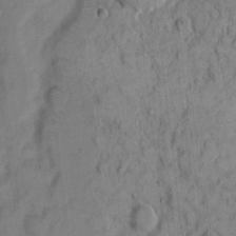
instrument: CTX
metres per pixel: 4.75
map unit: eHh
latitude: 7.8583
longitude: -63.8206
